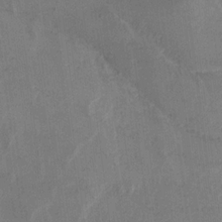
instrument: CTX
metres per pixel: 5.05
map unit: Ave
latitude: 16.1767
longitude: -138.9136
